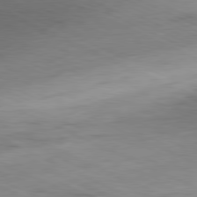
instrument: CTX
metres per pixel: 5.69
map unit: Ap
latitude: -81.4833
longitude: -61.9717
